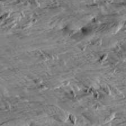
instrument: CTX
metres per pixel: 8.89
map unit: Aa
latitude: 9.8772
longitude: -141.4615
